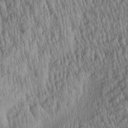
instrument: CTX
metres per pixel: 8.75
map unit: Aa
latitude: 28.1011
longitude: -136.0255
